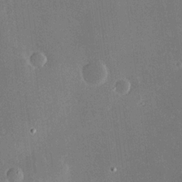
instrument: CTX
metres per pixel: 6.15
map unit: Hve
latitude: 17.4237
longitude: 150.4440
